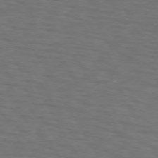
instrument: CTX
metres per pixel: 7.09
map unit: lApd
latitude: 73.1404
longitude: -73.4805
